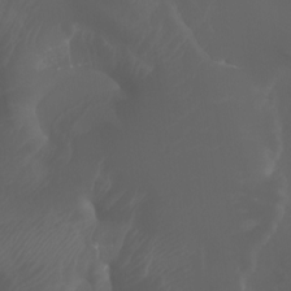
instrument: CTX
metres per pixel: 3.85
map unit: Htu
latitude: -4.8408
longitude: -75.7639
